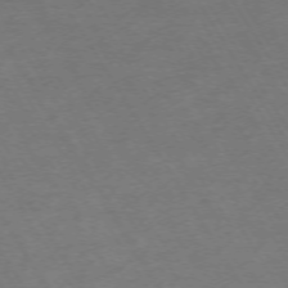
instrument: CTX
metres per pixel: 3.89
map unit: Hpe
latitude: -72.7085
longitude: 9.6722
